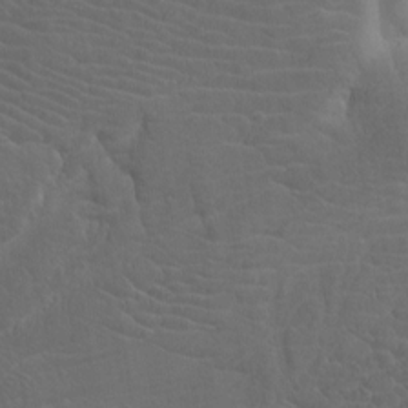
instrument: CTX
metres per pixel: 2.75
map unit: Htu
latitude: -7.8044
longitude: -66.7435
